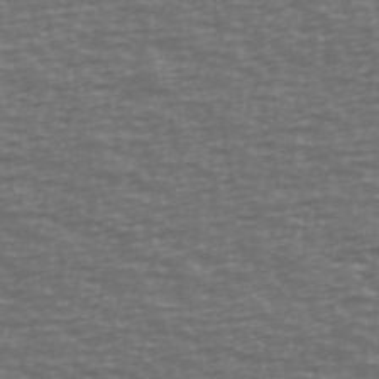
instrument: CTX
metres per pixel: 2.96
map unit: Ave
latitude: 39.1970
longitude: -113.8205
